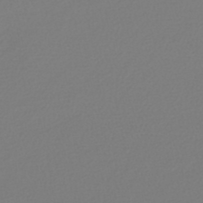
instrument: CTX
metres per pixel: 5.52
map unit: lHb
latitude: -45.5399
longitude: 75.7289
